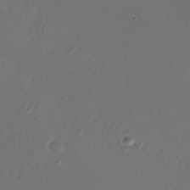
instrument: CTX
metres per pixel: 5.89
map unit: Nhu
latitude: -28.4629
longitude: -71.1781
